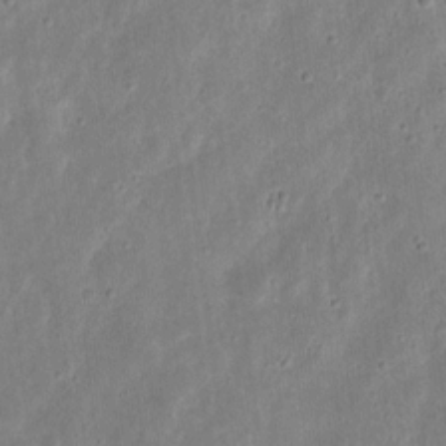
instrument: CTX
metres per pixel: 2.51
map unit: eHh
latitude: 9.4238
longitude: -72.4412
